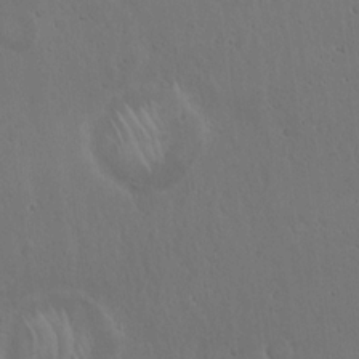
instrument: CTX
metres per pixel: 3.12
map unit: Hto
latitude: 18.2333
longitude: -59.9717
